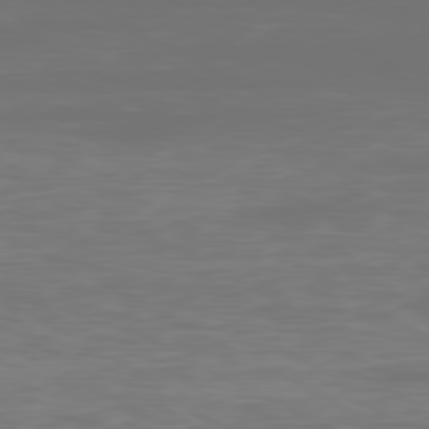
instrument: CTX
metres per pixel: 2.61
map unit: Ap
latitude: -80.7652
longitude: -59.8772
